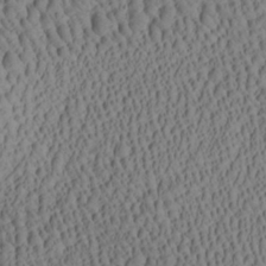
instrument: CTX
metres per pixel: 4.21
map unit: Aa
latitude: 27.0081
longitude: -136.9136
